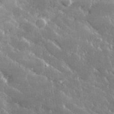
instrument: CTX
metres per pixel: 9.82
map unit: lHvf
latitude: 31.6883
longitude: -90.9514
